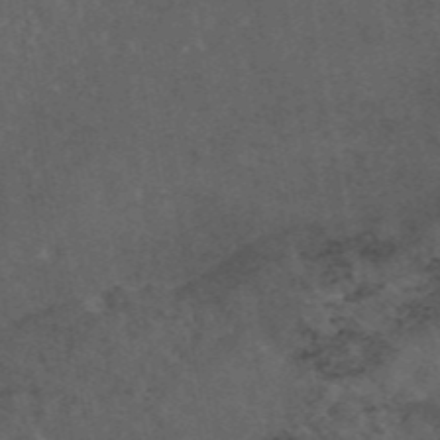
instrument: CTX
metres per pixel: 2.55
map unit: eAb
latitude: 45.2537
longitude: 122.9731
